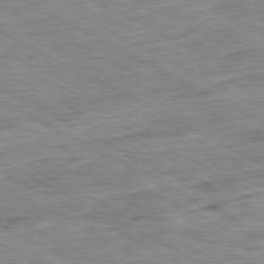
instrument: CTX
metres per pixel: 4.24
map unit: Ap
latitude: -80.7274
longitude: -85.1214
